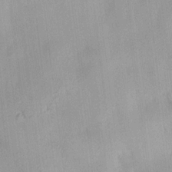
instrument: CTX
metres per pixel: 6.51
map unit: HNhu
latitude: 14.5168
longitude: 12.6330
